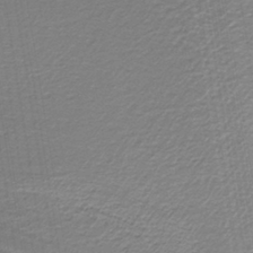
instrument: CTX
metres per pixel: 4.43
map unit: lHb
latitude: -39.6155
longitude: 52.5573
